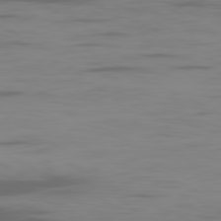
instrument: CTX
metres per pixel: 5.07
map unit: Ap
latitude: -81.0487
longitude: -62.5546
